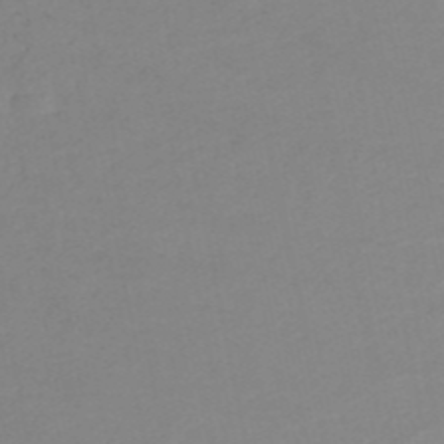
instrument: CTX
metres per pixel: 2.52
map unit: HNb
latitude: -52.4440
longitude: -51.6693
